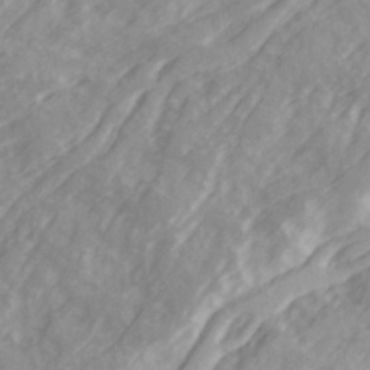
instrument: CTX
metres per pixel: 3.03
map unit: Ave
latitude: 21.8017
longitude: -132.1200
